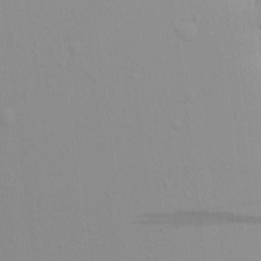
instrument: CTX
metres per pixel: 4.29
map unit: Aa
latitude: 16.0822
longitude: -143.4993
